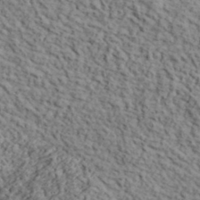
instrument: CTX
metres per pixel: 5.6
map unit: lHvf
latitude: 39.6316
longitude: -87.9339
